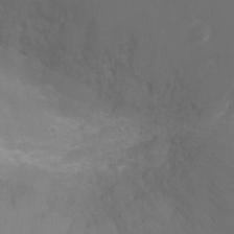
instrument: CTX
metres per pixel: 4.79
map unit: Ht
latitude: -4.0661
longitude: -24.8946
